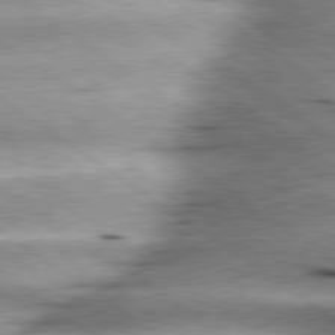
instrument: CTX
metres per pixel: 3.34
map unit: lApd
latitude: 79.7072
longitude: -141.2537
